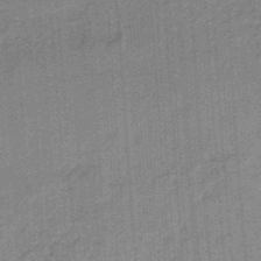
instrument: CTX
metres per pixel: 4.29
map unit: HNb
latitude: -35.2376
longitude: 57.4643
